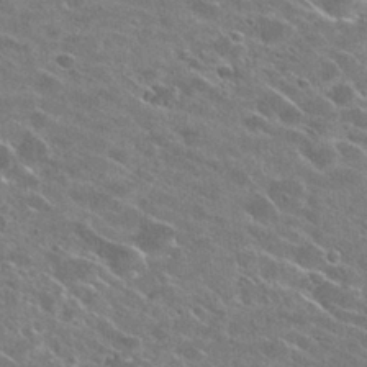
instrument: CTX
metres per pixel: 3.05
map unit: Hto
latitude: 26.1200
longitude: -42.7624
